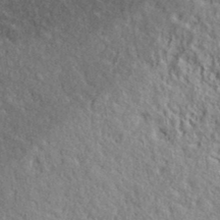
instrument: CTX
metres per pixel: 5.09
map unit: ANa
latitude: 38.8758
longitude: -91.2537
